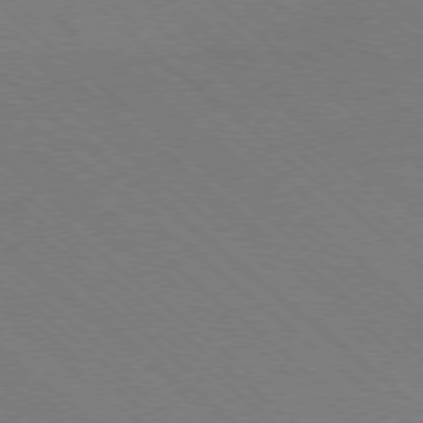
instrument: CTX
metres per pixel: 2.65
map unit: Ap
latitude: -78.2928
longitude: -65.0080
